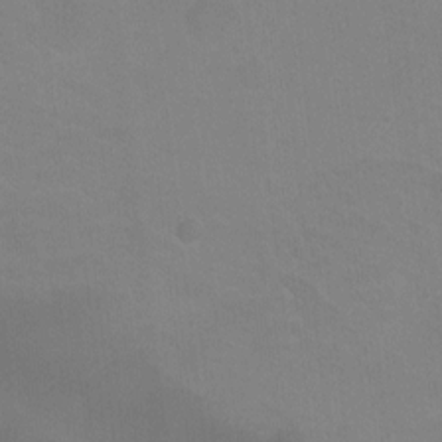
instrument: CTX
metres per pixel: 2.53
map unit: Hto
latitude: 0.5923
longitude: -33.6694
